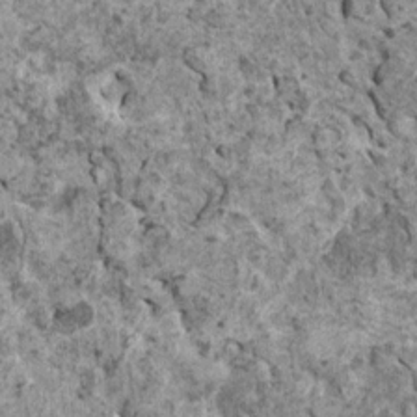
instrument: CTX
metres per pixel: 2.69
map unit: HNhu
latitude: 0.3656
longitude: 3.5399
